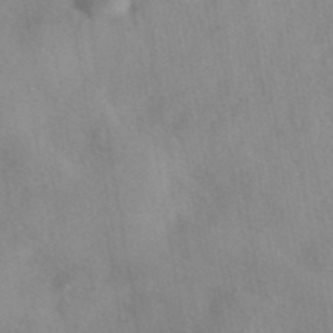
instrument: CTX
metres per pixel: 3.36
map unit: eAb
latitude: 40.5167
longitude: 108.6518
